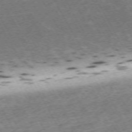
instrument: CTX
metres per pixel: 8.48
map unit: Hpe
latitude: -71.8989
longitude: 10.2740
